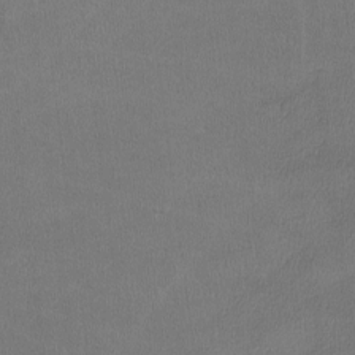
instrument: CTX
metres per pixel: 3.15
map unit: lHvf
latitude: -11.4077
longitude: -101.0459
